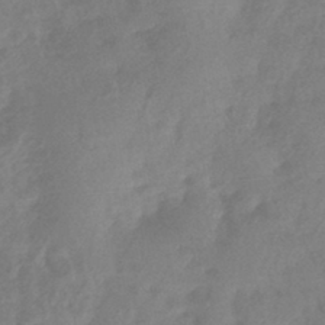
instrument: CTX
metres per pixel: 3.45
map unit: HNhu
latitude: -43.1242
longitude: 91.4455
